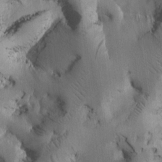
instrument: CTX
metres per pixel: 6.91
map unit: Htu
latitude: -3.3131
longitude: 168.1039
